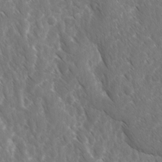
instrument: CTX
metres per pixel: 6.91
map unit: Ave
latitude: -10.7085
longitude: -119.2726
